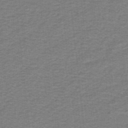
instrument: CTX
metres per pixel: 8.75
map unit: lHb
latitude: -41.3887
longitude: 54.6519
